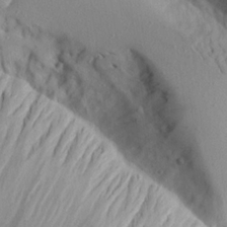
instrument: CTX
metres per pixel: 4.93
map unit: Aa
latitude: 19.9339
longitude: -145.4993
